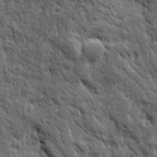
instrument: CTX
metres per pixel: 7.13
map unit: Ave
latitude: 19.4048
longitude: -134.2900
